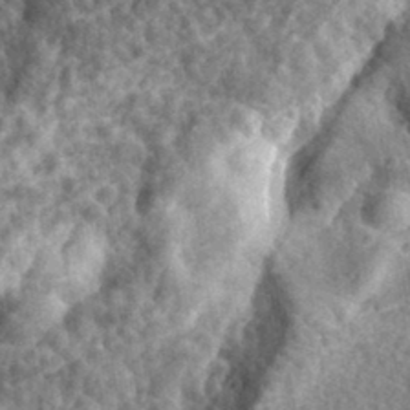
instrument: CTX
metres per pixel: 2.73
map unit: eHh
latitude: 34.9135
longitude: -79.0270
